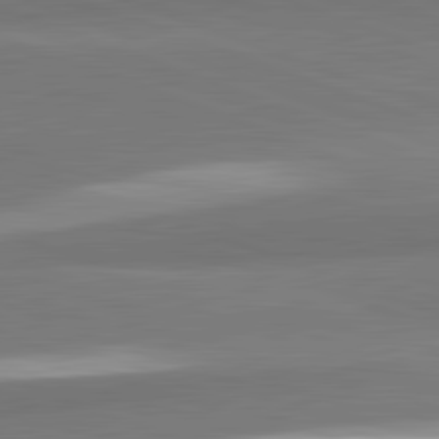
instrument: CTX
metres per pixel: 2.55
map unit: lApd
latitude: 82.4601
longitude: 153.3698
